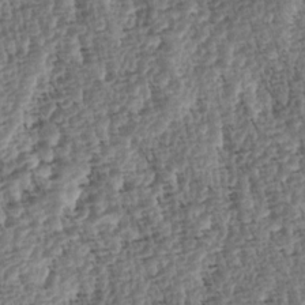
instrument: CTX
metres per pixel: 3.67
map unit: lAa
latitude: -4.2172
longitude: -122.4034
